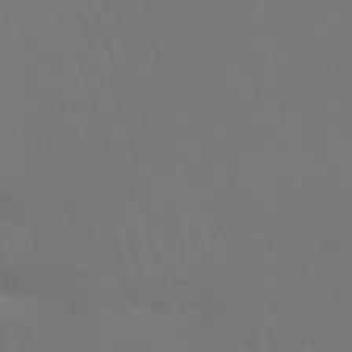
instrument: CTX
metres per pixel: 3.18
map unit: Ht
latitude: -8.5574
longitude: -38.4601
